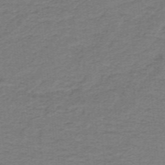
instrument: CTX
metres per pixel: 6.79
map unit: lHb
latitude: -41.0675
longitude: 54.2551
